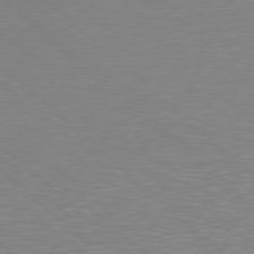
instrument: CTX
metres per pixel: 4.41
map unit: Hpe
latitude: 78.3845
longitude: -148.2334
